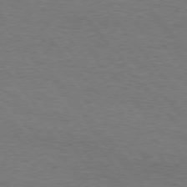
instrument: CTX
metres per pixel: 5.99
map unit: Hpe
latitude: 75.8583
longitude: -151.4804
